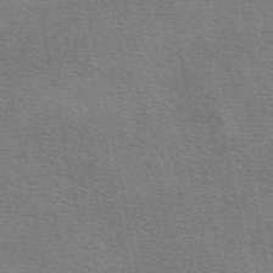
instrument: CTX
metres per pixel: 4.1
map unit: eAb
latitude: 49.7261
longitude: 114.3495
